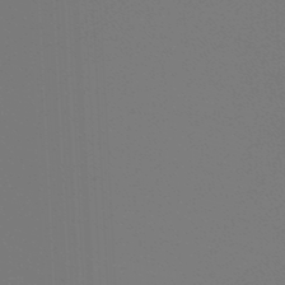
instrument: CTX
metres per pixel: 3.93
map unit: lHb
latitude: -47.0864
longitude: 64.1606
